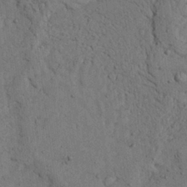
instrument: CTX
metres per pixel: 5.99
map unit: Ave
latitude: 23.8772
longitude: -133.7828
